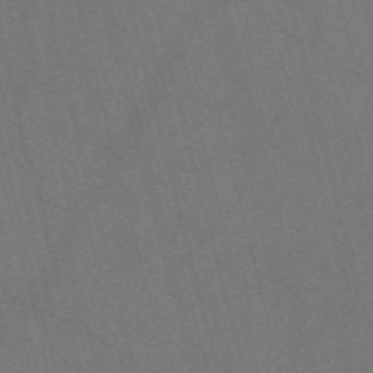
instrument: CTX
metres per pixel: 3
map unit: Nve
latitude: -58.2361
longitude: 51.7855
